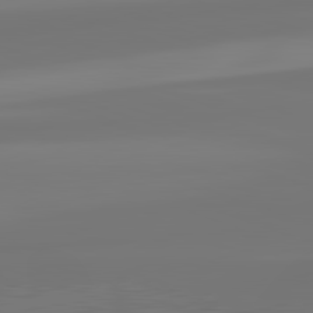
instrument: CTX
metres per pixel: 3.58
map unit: lApd
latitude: 82.2522
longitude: -178.5168
